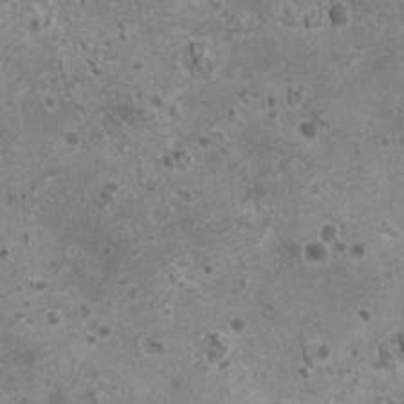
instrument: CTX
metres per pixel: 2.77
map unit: HNhu
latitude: 0.4979
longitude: 2.6896
